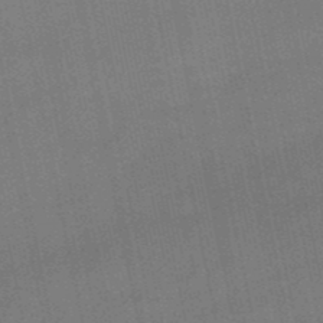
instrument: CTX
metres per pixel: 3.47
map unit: lHb
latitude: -50.7463
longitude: 79.5777
